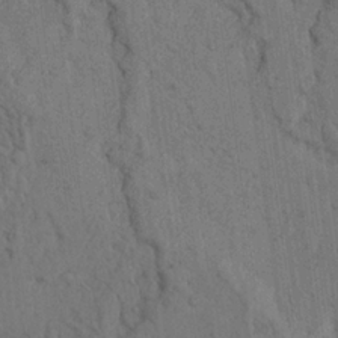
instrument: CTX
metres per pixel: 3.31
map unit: Ave
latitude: 23.5749
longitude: -134.6490
